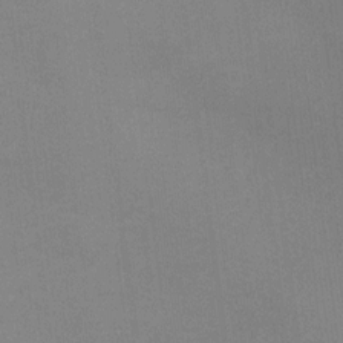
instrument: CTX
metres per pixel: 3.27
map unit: Hto
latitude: -0.4251
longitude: -33.3482
